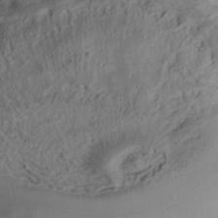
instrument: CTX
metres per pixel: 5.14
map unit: Nhe
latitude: -38.3684
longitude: -117.6127
